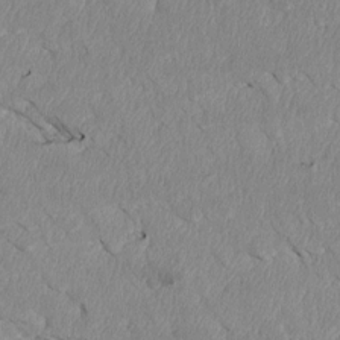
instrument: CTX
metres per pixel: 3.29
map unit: Htu
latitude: 3.5749
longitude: 152.6518
